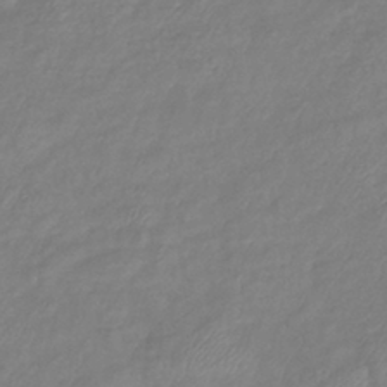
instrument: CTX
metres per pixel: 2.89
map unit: eHb
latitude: -41.5588
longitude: 81.6722
